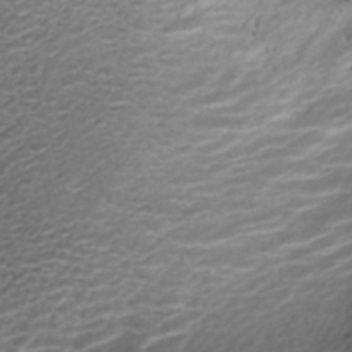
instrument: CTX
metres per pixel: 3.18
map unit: ANa
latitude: -44.8975
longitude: 105.8989
